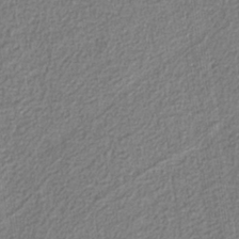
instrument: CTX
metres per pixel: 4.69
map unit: eAb
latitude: -38.7085
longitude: 52.0850
